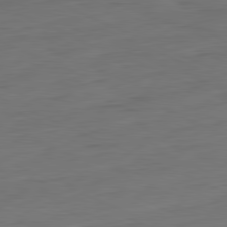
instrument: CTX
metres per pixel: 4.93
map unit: Ap
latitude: -81.7289
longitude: -76.2522
